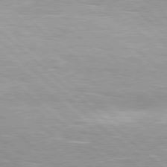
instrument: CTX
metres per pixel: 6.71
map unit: Hpe
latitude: 78.2334
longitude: -139.9528
